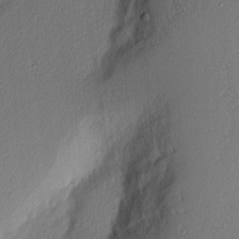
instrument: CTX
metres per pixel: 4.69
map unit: Nhu
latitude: 2.7624
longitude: -76.6868
